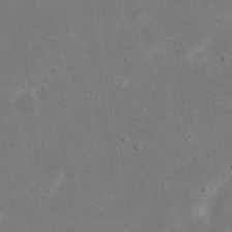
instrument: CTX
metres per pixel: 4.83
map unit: eHh
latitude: 17.8017
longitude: -72.3657
